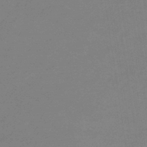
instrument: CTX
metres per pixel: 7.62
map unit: eHb
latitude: -44.9164
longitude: 86.1795
